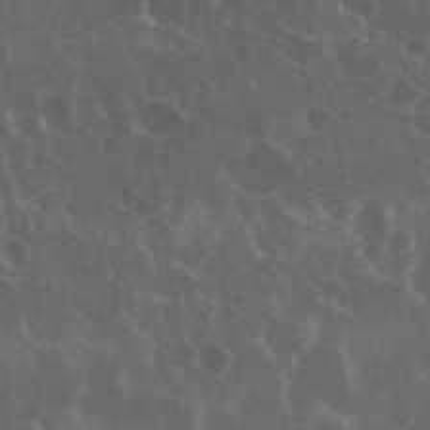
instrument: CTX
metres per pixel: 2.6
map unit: Nhu
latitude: 29.6127
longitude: -54.9703
